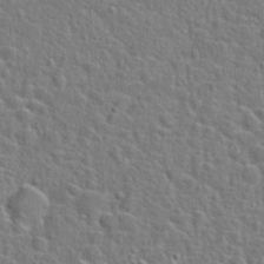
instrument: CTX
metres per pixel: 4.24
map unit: Hto
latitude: 23.1970
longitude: -46.4979
